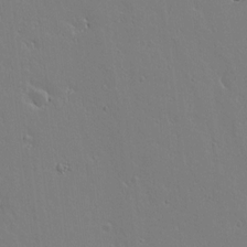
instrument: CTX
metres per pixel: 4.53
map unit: lAvf
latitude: 14.7625
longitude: -126.1767
